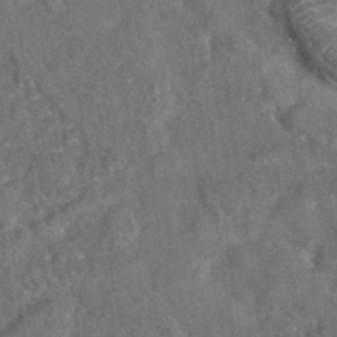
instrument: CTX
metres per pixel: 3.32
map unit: eAb
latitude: 34.9513
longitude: 110.8219
